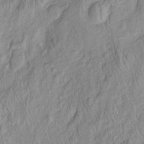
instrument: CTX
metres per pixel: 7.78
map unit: Htu
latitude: -6.1039
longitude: 152.8786
